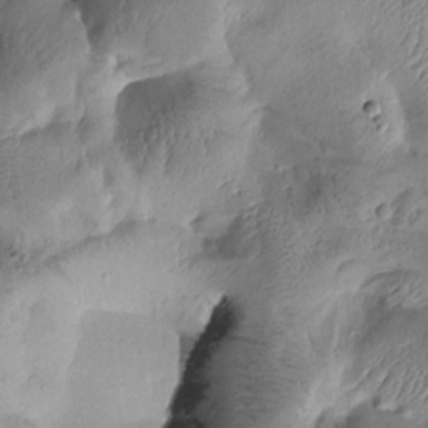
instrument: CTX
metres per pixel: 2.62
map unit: Htu
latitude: -1.6533
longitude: 171.1431
